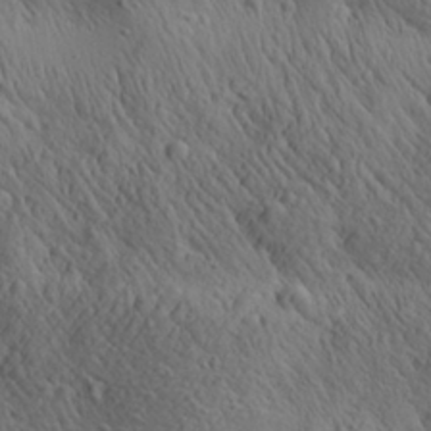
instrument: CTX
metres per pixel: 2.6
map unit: Aa
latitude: 26.1578
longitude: -141.3481
